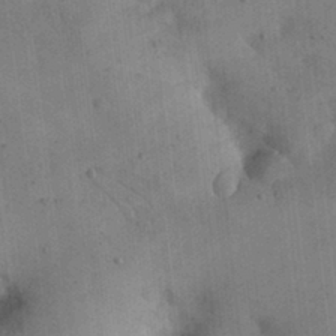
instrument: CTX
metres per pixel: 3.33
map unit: eHh
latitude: 24.4790
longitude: -65.1403
